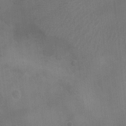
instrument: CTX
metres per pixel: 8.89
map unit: Ht
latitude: -4.0094
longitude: -17.2915
